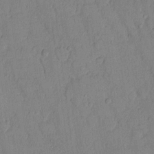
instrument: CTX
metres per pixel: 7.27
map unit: Hto
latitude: 8.6302
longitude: -58.2900
